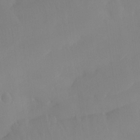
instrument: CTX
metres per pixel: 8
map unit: Htu
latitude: -15.4266
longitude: -47.3293
